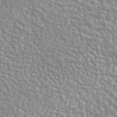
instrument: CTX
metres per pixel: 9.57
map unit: ANa
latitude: 46.2712
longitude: 28.8786
